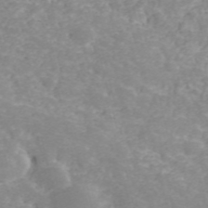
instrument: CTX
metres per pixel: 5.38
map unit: ANa
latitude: 40.9891
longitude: 34.1417
